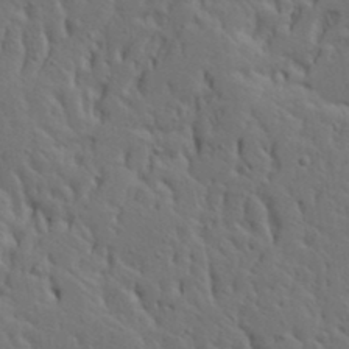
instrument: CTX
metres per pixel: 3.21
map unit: Aa
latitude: 17.2726
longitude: -125.8205
